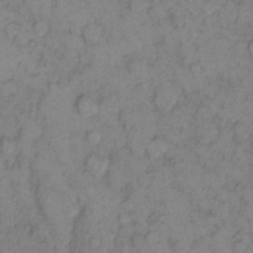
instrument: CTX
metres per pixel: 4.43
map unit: eHh
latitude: 11.2915
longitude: -62.6491
